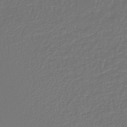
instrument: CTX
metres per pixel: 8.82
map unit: lHb
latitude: -43.6154
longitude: 65.1242
